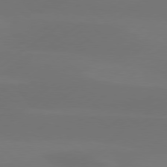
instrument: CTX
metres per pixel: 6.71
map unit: Hpe
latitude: 78.1767
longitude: -130.2145
